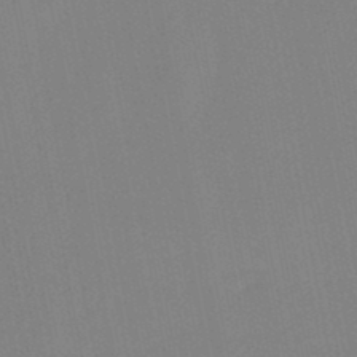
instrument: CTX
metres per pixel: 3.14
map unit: lHb
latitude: -48.0850
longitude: 71.7667
